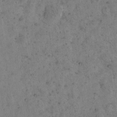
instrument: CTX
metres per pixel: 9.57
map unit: eHh
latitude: 15.9717
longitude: -63.9906
